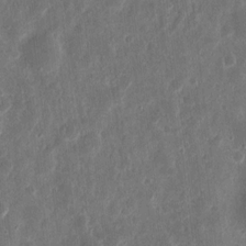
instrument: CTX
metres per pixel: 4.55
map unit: eHh
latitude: 11.8395
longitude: -73.3293
